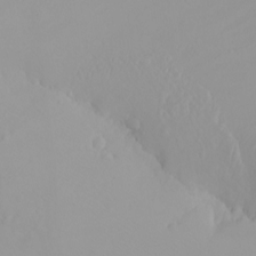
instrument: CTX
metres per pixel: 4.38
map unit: eHh
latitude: -8.1795
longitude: -70.2900
